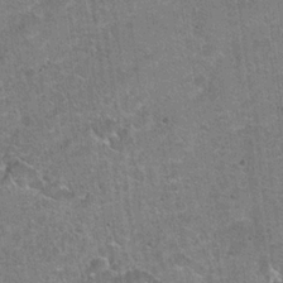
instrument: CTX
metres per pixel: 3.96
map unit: Hto
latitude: 19.8772
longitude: -49.0269
